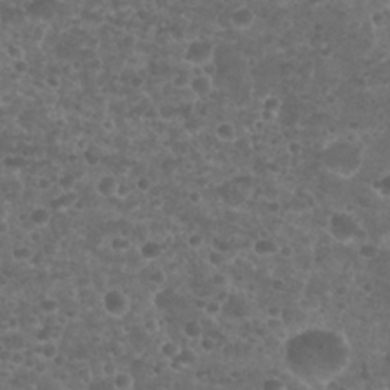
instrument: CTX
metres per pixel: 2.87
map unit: Nhu
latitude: 25.8016
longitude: -51.4804
